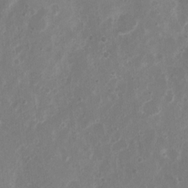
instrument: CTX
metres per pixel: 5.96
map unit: Nhu
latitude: 5.0647
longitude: -17.0836
